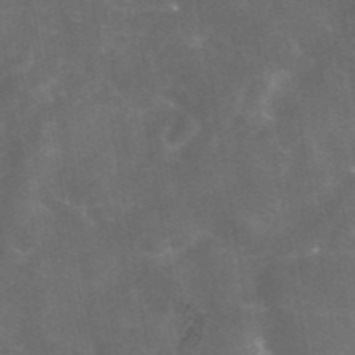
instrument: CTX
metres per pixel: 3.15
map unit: eAb
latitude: 46.4223
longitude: 126.2172
